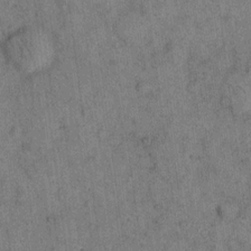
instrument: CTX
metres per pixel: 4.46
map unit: eHh
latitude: 15.6505
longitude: -65.3671
